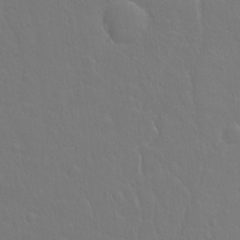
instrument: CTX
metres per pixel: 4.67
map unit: Hto
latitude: -3.2942
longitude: -35.3481
